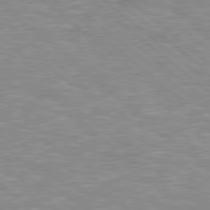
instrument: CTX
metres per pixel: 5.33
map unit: Hpe
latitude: 78.2901
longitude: 179.6155
